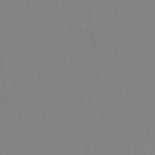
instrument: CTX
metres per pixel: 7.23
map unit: Aa
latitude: 33.3482
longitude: -142.7246
